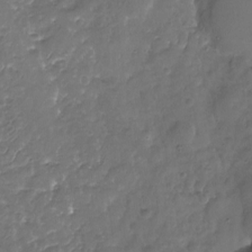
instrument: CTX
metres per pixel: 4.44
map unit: Nhu
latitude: -19.8800
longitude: -57.9717
